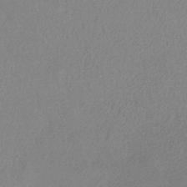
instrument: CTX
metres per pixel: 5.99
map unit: HNb
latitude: -33.2187
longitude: 55.6344
